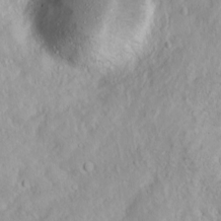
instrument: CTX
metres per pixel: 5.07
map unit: Ave
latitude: 11.0648
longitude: -104.0633
